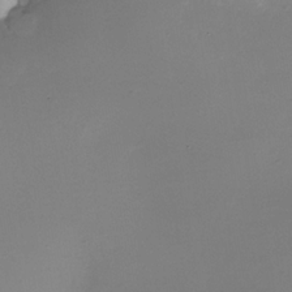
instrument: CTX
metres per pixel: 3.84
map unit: Nhe
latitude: -35.1242
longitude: -117.8394
